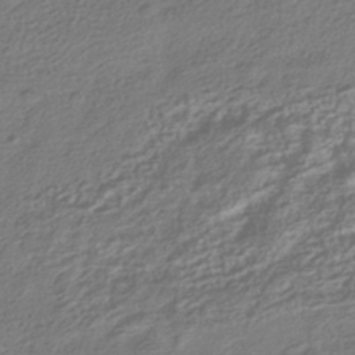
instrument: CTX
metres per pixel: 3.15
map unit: HNhu
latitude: -42.4251
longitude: 99.6911
